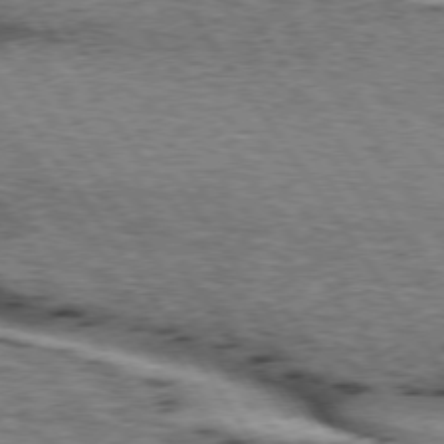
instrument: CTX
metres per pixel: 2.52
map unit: lApd
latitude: 74.4601
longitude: -75.0647
